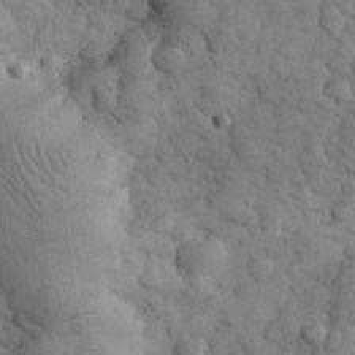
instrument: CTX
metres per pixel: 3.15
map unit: eHh
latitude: 32.2145
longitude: -68.4223
